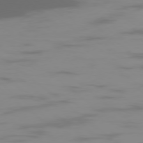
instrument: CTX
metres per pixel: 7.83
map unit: Ap
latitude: -78.1039
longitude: -95.2915
